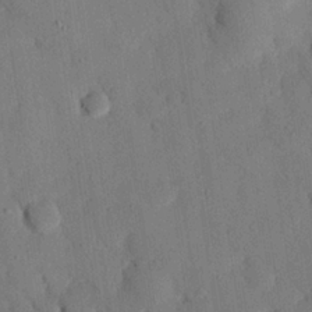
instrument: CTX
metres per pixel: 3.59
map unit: eHh
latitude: 25.9717
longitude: -79.7450
